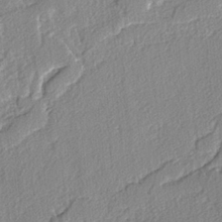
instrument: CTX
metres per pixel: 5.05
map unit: lAvf
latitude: -4.4440
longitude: -108.1766
